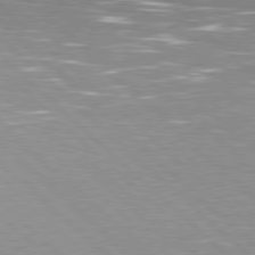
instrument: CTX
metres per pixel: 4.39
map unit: Hpe
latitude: 78.1767
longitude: -139.5749
